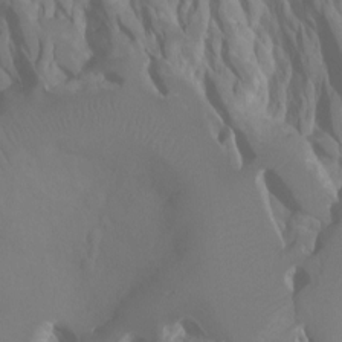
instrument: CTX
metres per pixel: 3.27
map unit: Ht
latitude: -7.0108
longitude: -27.6505
